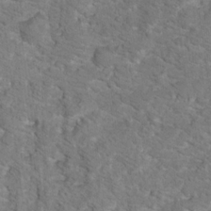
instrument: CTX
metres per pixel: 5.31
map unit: Hto
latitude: 17.3293
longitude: -38.0822
